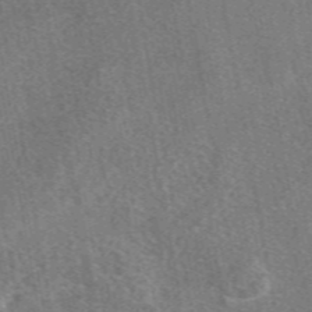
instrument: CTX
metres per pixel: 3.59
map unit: eAb
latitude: 48.8569
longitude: 113.2565
